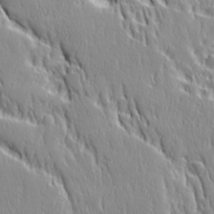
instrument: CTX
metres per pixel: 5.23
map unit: Ave
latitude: 22.3656
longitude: -135.3481
